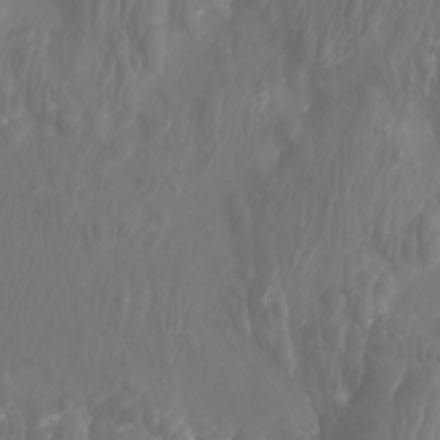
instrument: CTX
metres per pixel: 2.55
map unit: Nhu
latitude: -8.4629
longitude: -80.2145
